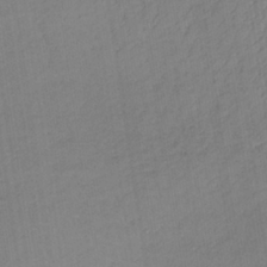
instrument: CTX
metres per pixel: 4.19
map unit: lHb
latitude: -36.8219
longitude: 69.2942
